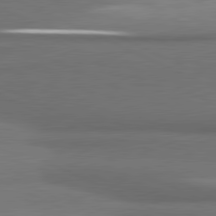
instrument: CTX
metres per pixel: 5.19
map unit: lApd
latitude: 81.4048
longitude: 175.1998
